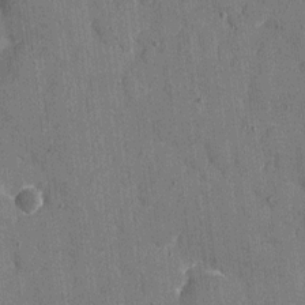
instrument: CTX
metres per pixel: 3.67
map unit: eHh
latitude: 7.1214
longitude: -67.7449
